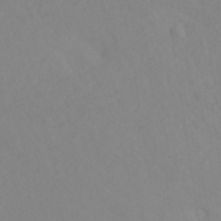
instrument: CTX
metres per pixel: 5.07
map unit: ANa
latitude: 40.7435
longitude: 22.5007
